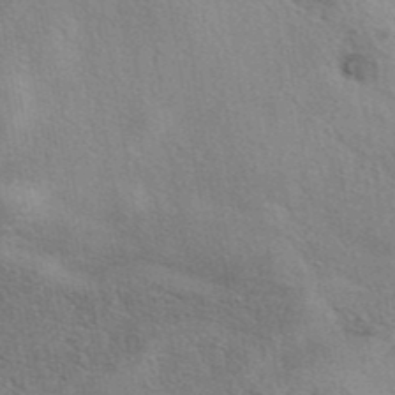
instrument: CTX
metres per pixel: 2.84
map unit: eAb
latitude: 40.9702
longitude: 103.9178
